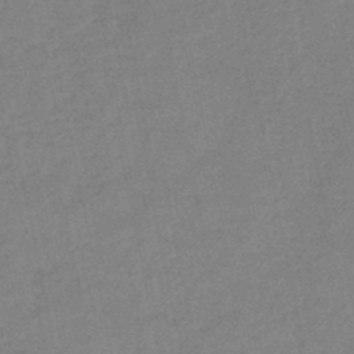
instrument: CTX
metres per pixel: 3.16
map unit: HNb
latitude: -46.2928
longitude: -36.0255
